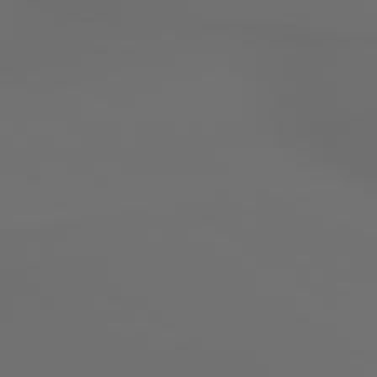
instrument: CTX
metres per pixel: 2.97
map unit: lApd
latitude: 79.5938
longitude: 176.6519
